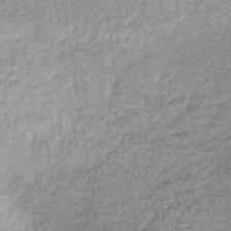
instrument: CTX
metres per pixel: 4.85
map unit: lHb
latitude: -36.2172
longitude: 65.7100
